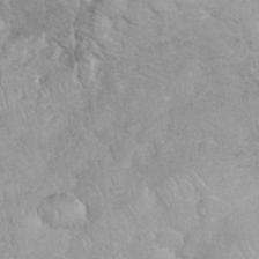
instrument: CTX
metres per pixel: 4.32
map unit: eHh
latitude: 35.9717
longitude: -64.0822
